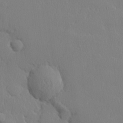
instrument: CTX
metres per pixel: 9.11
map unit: lHvf
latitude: 21.4238
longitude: 142.0661
